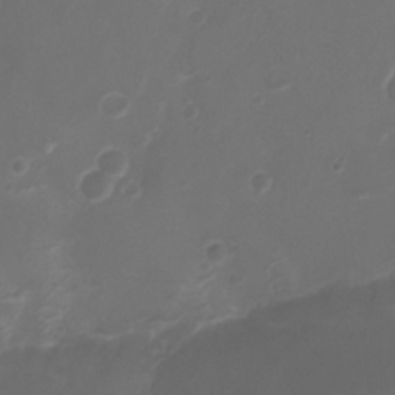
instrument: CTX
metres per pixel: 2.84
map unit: Ht
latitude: -2.1605
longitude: -19.4048
